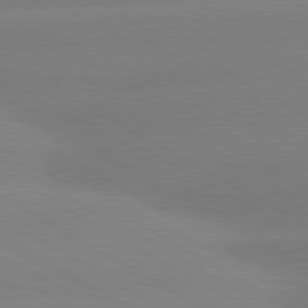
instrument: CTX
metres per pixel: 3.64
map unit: lApd
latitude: 80.3656
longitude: -153.0459
